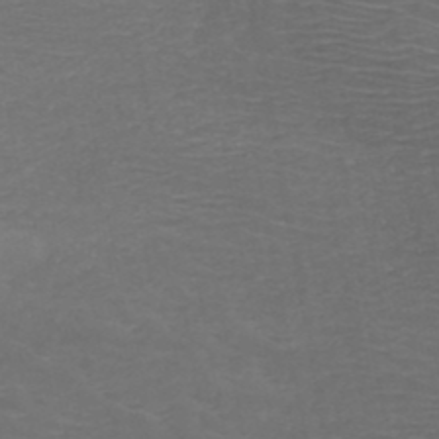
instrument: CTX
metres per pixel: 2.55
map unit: HNb
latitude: -49.2943
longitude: -46.7436
